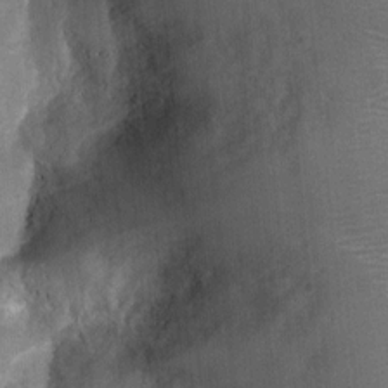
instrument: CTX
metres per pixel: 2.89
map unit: Nhu
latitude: 3.6316
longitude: -17.8772
